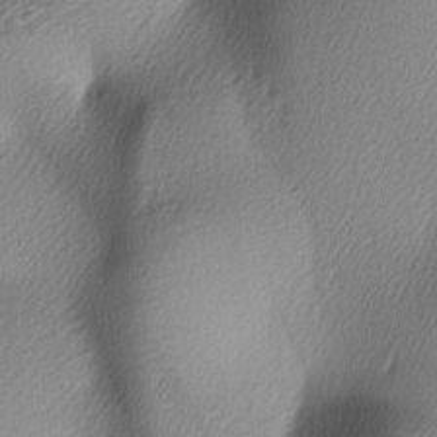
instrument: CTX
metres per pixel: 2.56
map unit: lAa
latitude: -6.0661
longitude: -122.4790
